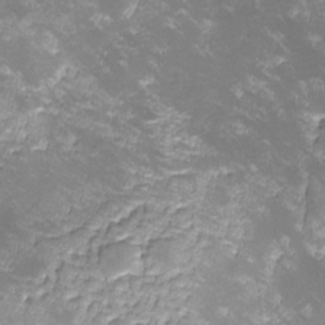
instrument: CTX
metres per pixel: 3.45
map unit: lHvf
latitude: -14.9164
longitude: -101.0459
